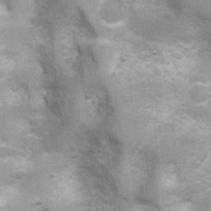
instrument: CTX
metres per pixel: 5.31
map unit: Ht
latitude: 4.6301
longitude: -22.0633
